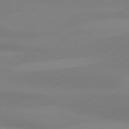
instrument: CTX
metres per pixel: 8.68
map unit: Hpe
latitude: 78.7058
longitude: -131.9528
